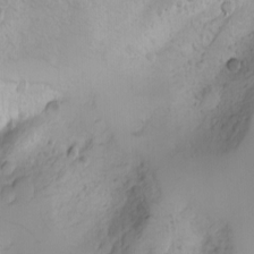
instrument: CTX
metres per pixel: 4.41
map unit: Nhu
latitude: -3.9178
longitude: -87.6694
